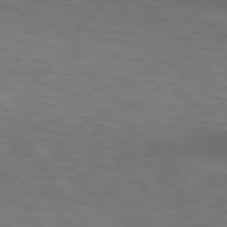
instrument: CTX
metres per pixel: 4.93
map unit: lApd
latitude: 73.9717
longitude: -52.6680
